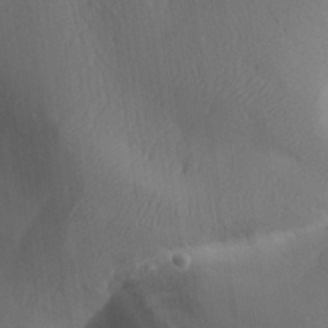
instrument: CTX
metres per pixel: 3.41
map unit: Aa
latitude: 32.5546
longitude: -143.4049
